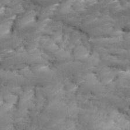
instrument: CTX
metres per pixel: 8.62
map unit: Ave
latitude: 17.3860
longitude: -135.9717
